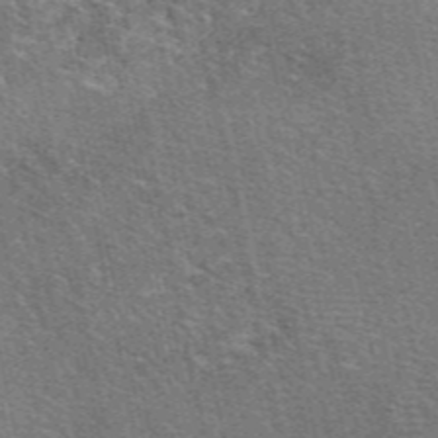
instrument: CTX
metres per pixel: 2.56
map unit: eAb
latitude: 49.0269
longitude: 114.3495
